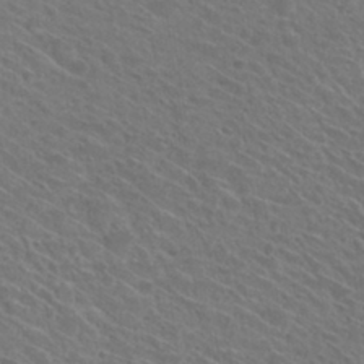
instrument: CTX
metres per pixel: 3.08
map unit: Hto
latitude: 30.9703
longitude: -47.0837
